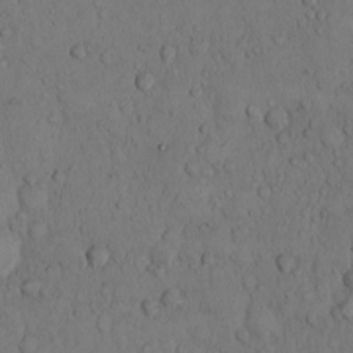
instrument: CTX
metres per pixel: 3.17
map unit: Hto
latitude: 9.7639
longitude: -57.7260
